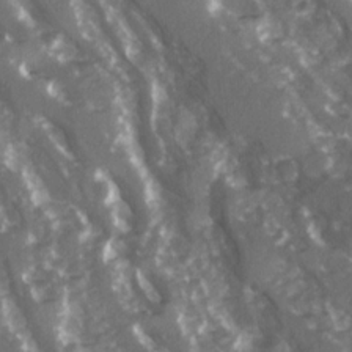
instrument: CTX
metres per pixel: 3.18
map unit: Ave
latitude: 15.5372
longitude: -131.4616
